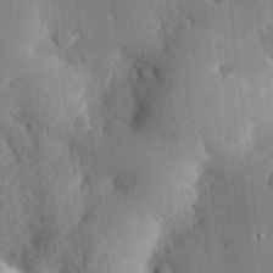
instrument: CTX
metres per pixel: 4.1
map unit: eHh
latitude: 29.3670
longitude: -80.5546
